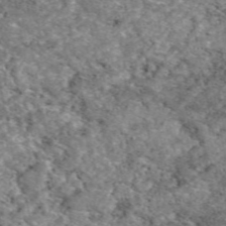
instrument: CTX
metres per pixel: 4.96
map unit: eAb
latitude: 49.4993
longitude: 111.7855
